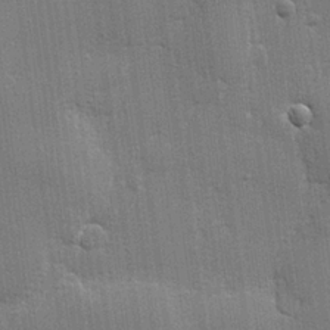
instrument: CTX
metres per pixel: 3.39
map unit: lHvf
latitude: 23.6694
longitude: 142.3117
